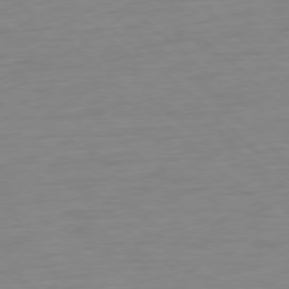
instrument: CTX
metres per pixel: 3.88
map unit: Ap
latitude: -77.6911
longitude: -77.3481
